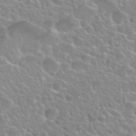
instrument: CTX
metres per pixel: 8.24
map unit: Nhu
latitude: 27.7639
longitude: -51.4426
